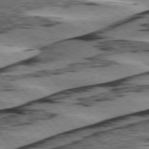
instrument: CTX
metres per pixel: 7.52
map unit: lApd
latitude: 76.0444
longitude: -78.3845
